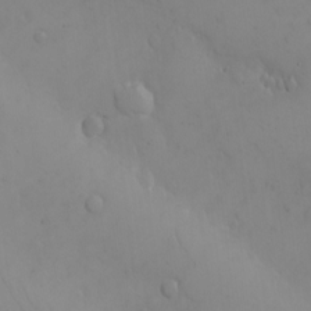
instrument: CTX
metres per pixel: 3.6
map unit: eHh
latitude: -9.6155
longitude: -66.0255
